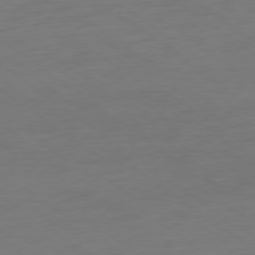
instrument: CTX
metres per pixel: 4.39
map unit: Ap
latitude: -79.1242
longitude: -68.3656
